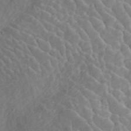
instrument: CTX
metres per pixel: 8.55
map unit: ANa
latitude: 45.4048
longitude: 24.4440
